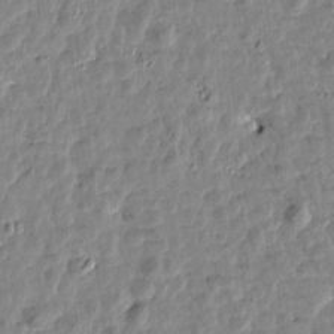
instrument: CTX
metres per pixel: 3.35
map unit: Htu
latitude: 1.6505
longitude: -179.3671
